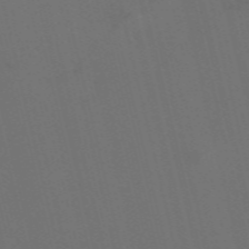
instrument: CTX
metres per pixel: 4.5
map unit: Nve
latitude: -59.6721
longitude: 61.1242
